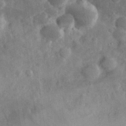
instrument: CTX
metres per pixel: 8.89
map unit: eHh
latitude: 31.2348
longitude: -70.5923
